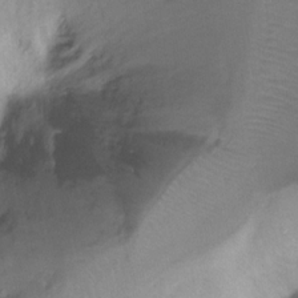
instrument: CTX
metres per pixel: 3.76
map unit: Ht
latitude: -10.1039
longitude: -39.2726
